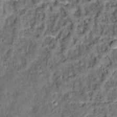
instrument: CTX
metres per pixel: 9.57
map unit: Hto
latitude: 14.7436
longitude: -35.0647
